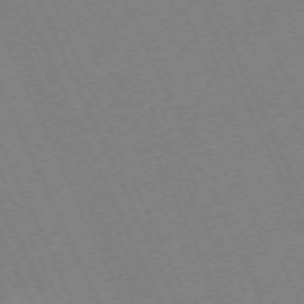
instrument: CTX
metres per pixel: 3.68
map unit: Hpe
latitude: -71.0675
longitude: 12.4818
